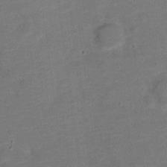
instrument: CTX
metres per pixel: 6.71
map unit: Nve
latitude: -21.2187
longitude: 103.7478
